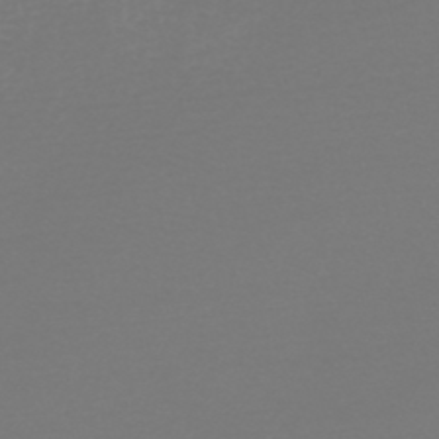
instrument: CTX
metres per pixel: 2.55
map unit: HNb
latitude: -45.7100
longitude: 54.3684
